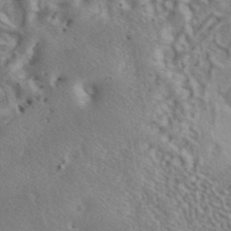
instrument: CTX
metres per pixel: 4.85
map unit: ANa
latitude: 42.3089
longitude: 51.1242
